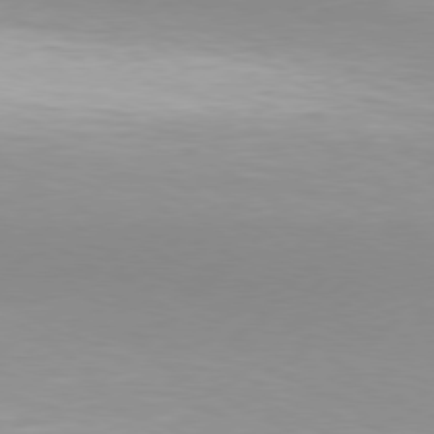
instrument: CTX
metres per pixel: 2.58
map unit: Hpe
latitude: 77.7638
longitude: -131.7828
